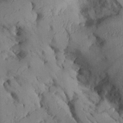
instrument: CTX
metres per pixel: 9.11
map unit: Aa
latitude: 26.7624
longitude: -129.6694
